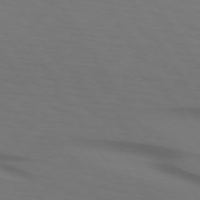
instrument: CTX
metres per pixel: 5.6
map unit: lApd
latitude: 73.3860
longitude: -75.1781
